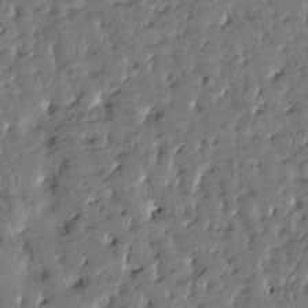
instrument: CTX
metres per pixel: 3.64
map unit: Htu
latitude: 0.2333
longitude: -179.7450
